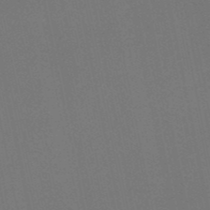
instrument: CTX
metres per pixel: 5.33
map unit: lHb
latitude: -50.7085
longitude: 81.6155
